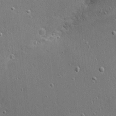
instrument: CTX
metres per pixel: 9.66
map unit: Nhu
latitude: 0.4412
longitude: -77.6694
